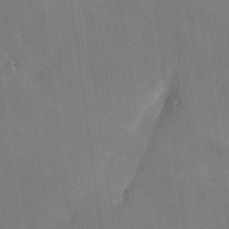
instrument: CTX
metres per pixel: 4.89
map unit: lHvf
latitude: 26.6302
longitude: 141.5021
